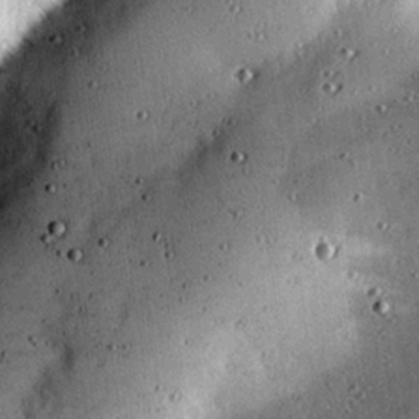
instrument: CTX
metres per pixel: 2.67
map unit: eHh
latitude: 23.7450
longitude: -89.8584
